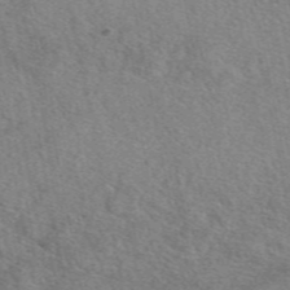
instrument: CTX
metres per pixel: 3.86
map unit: eAb
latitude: 48.8947
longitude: 113.8800
